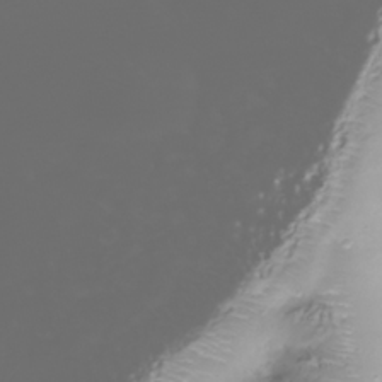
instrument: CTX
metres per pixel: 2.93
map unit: Nhu
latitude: -40.1606
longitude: -82.9135
